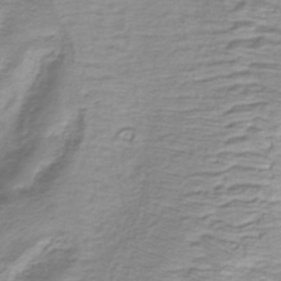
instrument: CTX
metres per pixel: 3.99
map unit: Nhe
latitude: -45.0864
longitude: 152.7841
